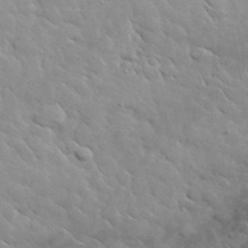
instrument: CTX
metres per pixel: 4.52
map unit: lHvf
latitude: 37.4049
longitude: -90.4601
